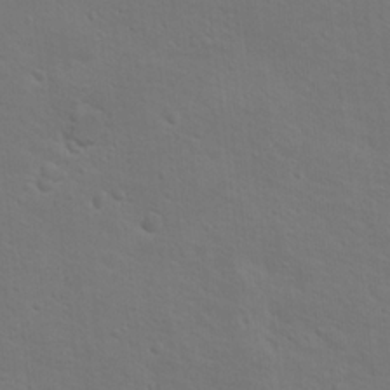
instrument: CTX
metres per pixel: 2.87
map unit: Nhu
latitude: 18.2522
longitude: -33.7072
